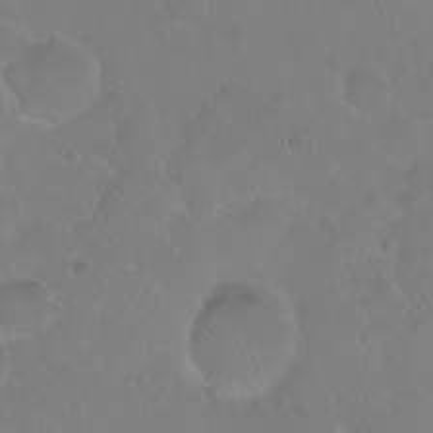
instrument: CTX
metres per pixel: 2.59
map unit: eHh
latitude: 1.2915
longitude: -55.1214
